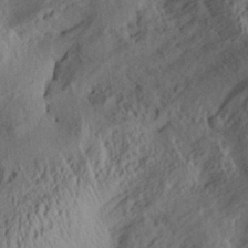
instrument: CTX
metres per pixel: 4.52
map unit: Aa
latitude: 29.1403
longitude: -135.9717
